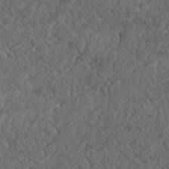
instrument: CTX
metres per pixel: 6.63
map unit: Nhu
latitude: 22.6301
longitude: -68.2523
